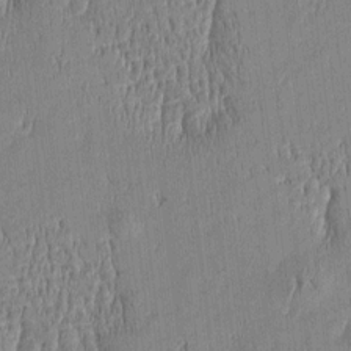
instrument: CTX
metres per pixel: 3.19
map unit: Htu
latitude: -5.2565
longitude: 175.1809
